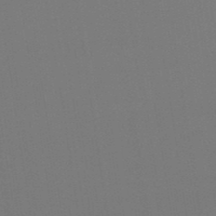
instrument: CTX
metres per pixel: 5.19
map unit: eHb
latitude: -49.5777
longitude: 67.5021
